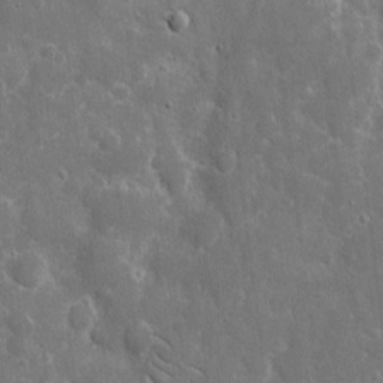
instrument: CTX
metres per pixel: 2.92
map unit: eHh
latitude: 7.8205
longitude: -70.1578
